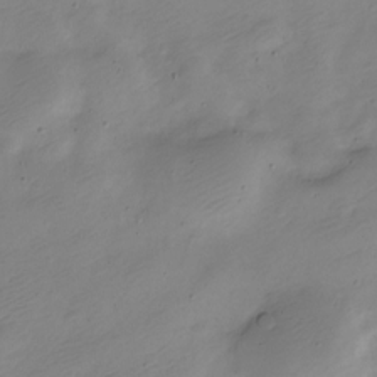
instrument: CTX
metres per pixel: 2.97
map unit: Nve
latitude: -22.3684
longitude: 106.0661
